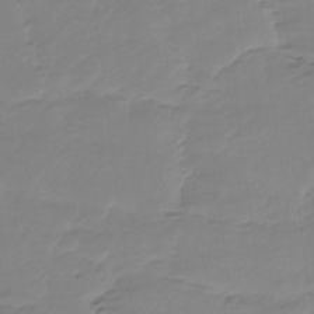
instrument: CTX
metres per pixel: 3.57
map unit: Ht
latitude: -15.0865
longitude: -52.2901
